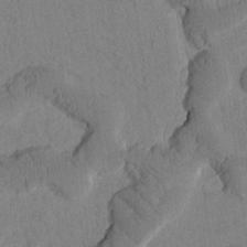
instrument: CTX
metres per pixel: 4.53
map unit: Htu
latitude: -2.1227
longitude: 172.8597
